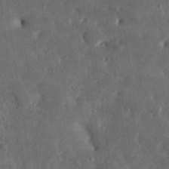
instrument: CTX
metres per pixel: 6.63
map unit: lHvf
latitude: 31.8584
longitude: -88.6869
